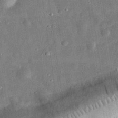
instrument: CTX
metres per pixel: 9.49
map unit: eHh
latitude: 32.4601
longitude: -74.9325
